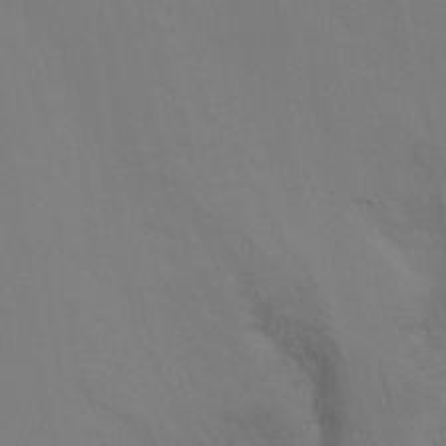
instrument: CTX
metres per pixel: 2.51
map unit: Hto
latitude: -10.4629
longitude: -37.6316
